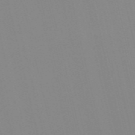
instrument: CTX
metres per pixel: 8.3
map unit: Nve
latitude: -57.7666
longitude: 60.7463
